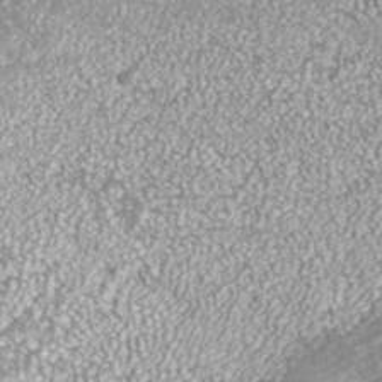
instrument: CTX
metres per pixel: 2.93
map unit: ANa
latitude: 40.8946
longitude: 26.1227
